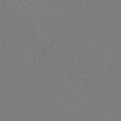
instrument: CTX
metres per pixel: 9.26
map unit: Nve
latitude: -58.1605
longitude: 60.1039
